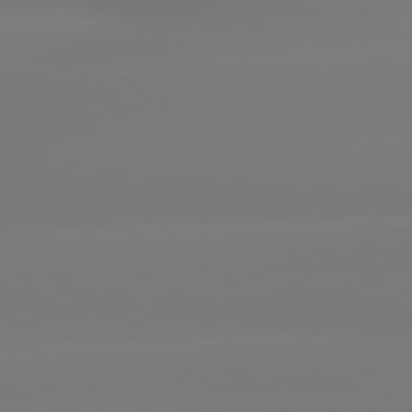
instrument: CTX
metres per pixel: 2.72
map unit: lApd
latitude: 79.3482
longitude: -136.0255
